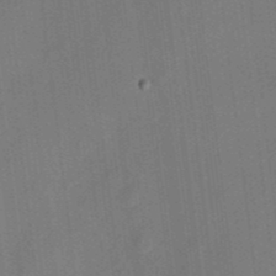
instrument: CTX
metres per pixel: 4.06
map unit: eHh
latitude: 3.7827
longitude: -73.5938
